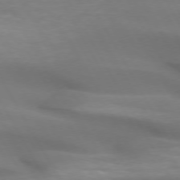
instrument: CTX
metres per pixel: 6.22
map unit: lApd
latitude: 72.7625
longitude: -49.6505
